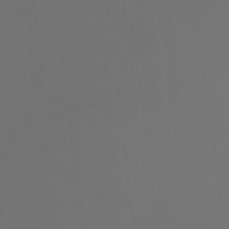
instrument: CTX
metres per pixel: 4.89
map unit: Ht
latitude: -4.1228
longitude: -62.2334
